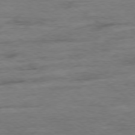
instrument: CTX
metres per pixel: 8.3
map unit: Ap
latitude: -78.8219
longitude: -101.8772
